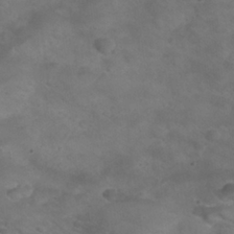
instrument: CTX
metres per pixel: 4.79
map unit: Nhu
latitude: 24.6301
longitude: -53.1025
